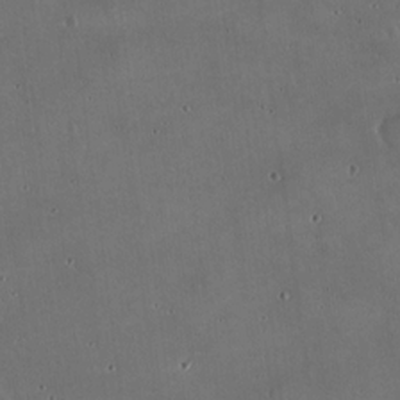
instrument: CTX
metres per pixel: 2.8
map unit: Hto
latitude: 16.9514
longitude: -59.4049
